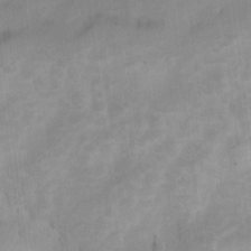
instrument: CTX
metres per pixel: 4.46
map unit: Hto
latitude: 5.8394
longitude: -32.6679
